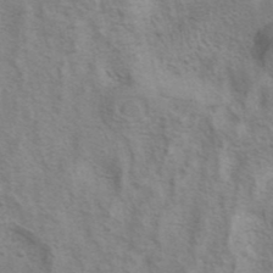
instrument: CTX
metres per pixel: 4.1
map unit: eAb
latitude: 40.8569
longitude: 105.9745
